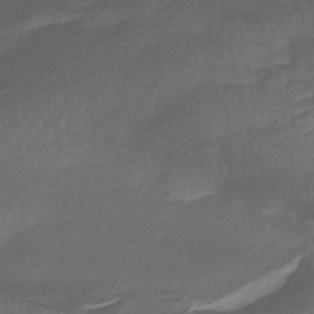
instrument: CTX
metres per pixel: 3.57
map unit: lHb
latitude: -39.8045
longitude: 75.4644
